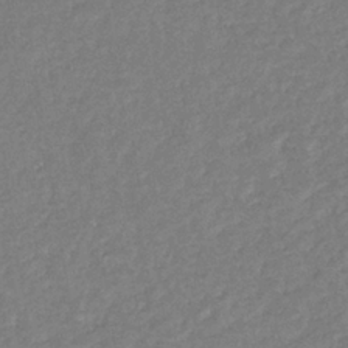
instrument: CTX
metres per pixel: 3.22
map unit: eHb
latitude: -34.6518
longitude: 76.5763
